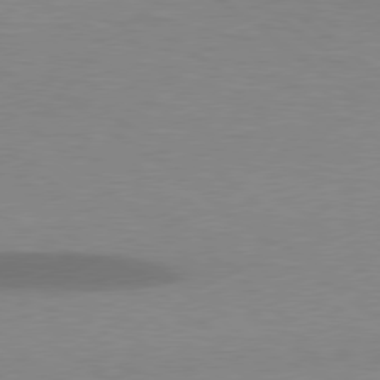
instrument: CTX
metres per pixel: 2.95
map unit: lApd
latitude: 78.6491
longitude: -47.8206
